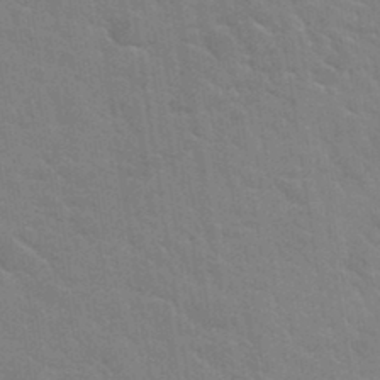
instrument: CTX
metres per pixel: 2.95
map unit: Hto
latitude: 34.9324
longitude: -51.7449
